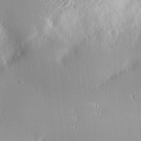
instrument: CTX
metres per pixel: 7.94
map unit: Nve
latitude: -8.4629
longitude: 173.3321
